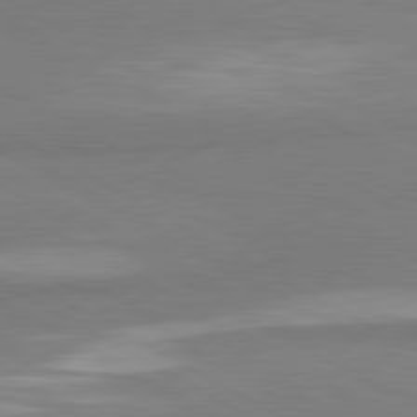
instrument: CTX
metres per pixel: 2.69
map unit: lApd
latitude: 80.6679
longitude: -179.5183
